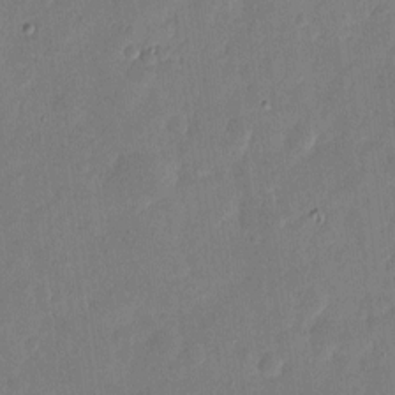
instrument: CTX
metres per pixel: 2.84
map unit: eHh
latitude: 4.8569
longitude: -72.4979
